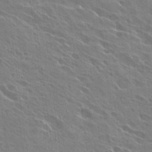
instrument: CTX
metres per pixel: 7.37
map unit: Hto
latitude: 27.2159
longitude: -40.9513
